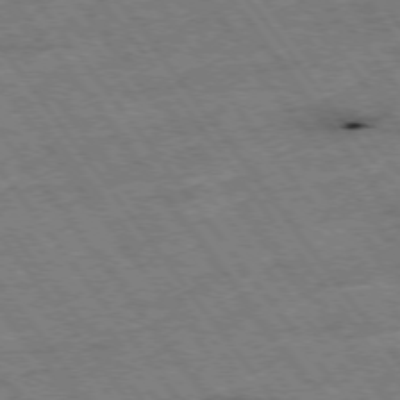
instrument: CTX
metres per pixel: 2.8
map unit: Hpe
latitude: -75.5399
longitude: -22.5546
